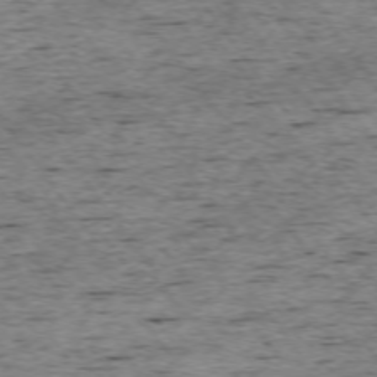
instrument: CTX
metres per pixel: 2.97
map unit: Ap
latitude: -74.3118
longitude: -87.4048
